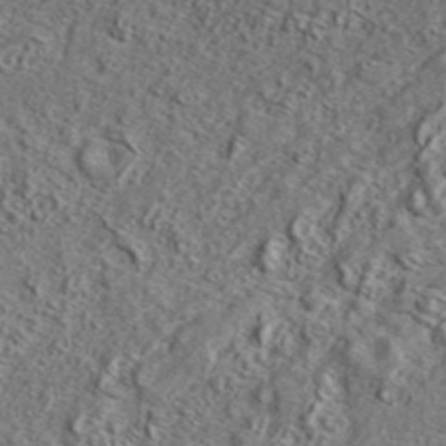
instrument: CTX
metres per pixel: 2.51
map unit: lHvf
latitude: 42.4412
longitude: -88.8569
